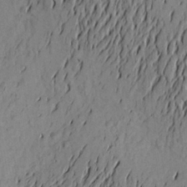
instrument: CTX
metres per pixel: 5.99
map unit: Aa
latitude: 23.9528
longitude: -149.8394
